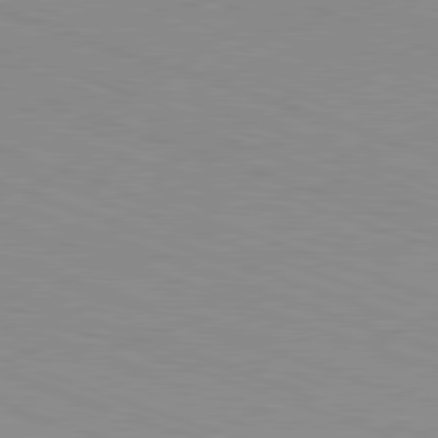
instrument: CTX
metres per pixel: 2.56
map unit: Hpe
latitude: -82.5763
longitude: 5.3131
